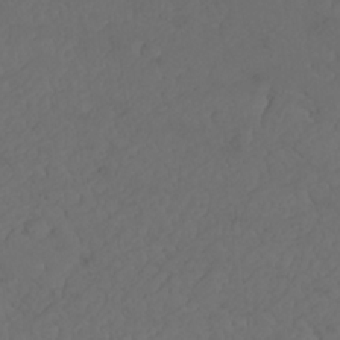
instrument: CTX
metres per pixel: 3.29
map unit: Nhu
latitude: 22.5735
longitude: -66.1388
